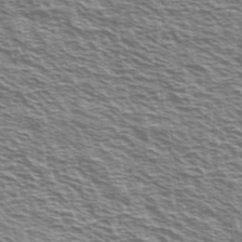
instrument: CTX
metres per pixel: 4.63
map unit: Ave
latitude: 38.2145
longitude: -110.1956
